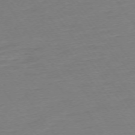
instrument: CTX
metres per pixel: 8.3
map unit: Ap
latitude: -74.3118
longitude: -83.5560
